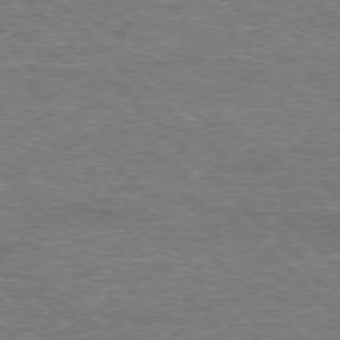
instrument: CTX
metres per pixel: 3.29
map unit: Hpe
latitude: -77.3888
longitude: -11.9339
